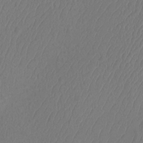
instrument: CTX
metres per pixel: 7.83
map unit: Htu
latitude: -10.4629
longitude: -73.7072
